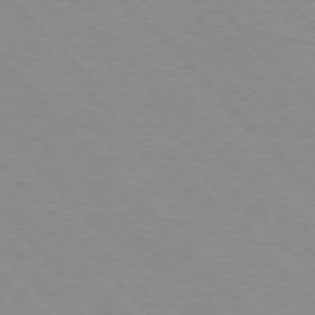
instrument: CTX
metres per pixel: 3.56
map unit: Hpe
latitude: 76.5356
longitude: -154.7057
